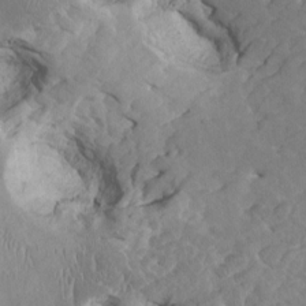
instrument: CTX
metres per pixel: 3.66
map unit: HNhu
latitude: 5.4426
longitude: -6.6301
